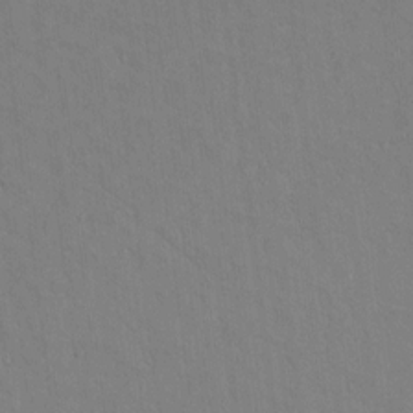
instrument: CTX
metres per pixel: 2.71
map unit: lAvf
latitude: 8.4790
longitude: 168.5573
